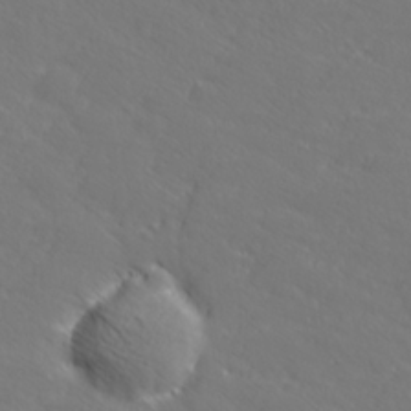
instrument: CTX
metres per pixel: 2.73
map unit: lHvf
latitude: 26.5168
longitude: 142.6329
